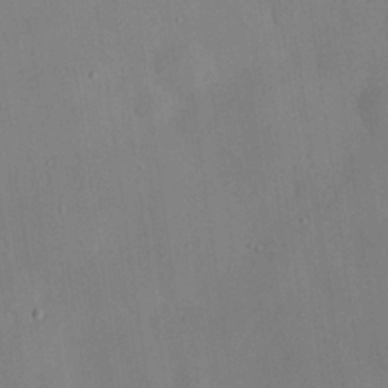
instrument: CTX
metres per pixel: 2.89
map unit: eHh
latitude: 27.8772
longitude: -79.6505
